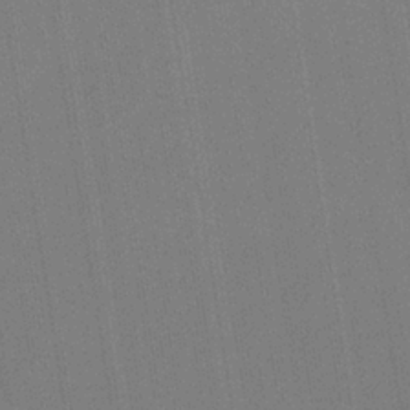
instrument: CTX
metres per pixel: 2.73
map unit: HNb
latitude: -35.4832
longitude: 54.9920
